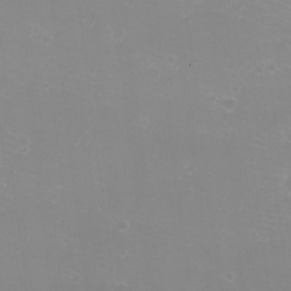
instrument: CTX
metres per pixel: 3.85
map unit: eHh
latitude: -12.3684
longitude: -61.0269
